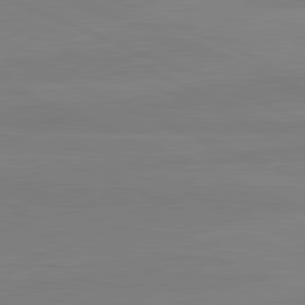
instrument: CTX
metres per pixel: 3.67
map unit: lApd
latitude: 81.9150
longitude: 166.5952
